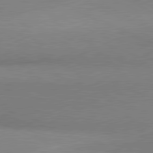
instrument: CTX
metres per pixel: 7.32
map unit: lApd
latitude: 80.9703
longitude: 165.8045
